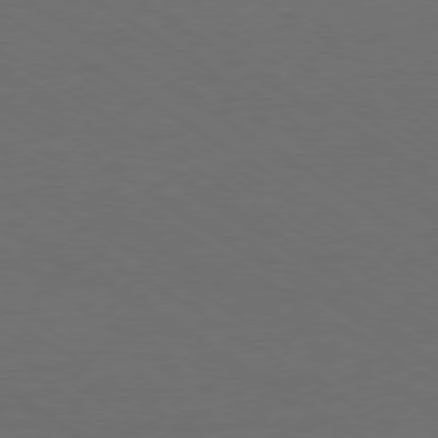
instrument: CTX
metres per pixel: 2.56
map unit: Ap
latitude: -79.6344
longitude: -65.2348
